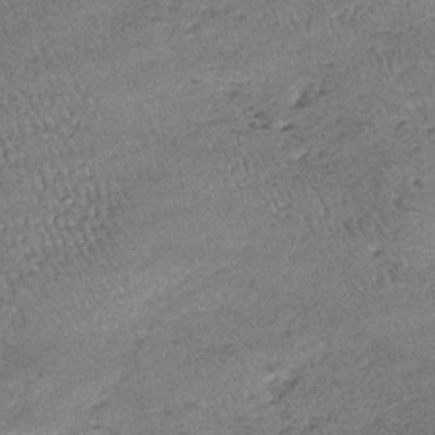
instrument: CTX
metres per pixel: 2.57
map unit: lHb
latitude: -39.2943
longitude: 67.8801
